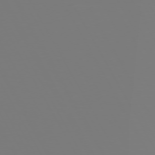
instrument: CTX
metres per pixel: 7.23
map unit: Hpe
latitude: 72.3468
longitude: -125.8583
